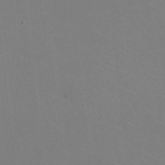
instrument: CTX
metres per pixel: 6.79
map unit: HNhu
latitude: -0.2173
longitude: -1.9150
